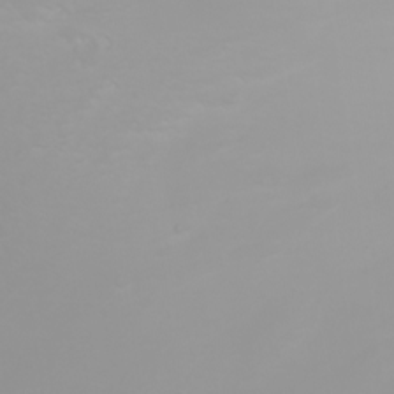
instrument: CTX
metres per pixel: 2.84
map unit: Ht
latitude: -1.7289
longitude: -61.6127
